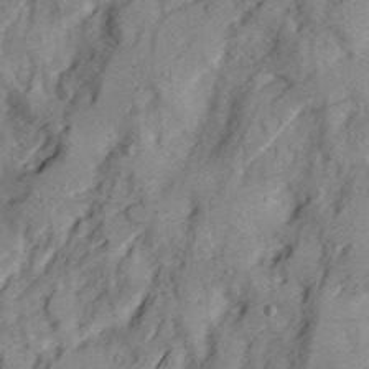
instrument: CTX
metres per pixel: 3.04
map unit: Ave
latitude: 22.1767
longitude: -131.5183
